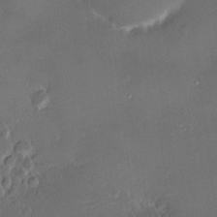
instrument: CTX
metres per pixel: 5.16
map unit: HNhu
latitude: 7.3104
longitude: 8.0094
